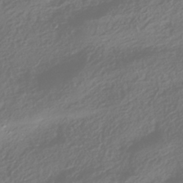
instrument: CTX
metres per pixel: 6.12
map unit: HNhu
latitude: -42.1983
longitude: 106.5385
